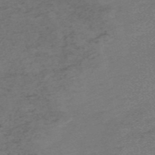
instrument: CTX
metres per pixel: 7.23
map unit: HNb
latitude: -55.5966
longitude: -46.4034
